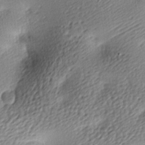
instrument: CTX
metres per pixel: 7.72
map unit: lAa
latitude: -9.2943
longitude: -126.8758
